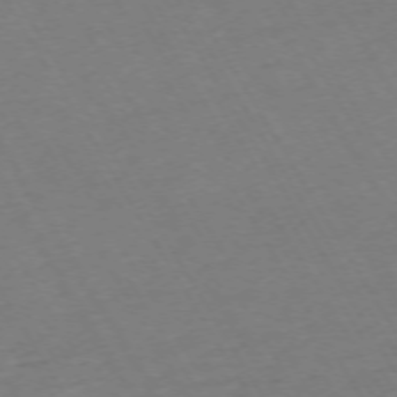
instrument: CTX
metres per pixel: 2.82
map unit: Hpe
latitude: -72.8786
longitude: 9.3887
